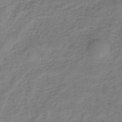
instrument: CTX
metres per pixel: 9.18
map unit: lHb
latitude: -33.2565
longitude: 67.7100
